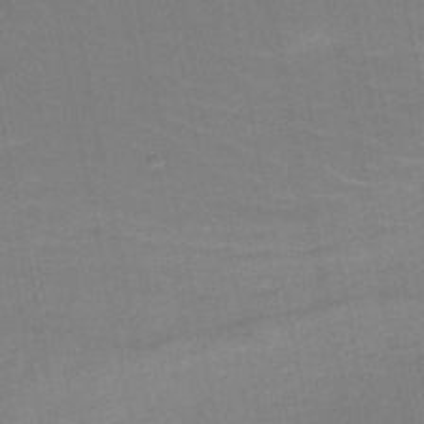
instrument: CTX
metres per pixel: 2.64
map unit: HNb
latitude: -50.1417
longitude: -49.1592
